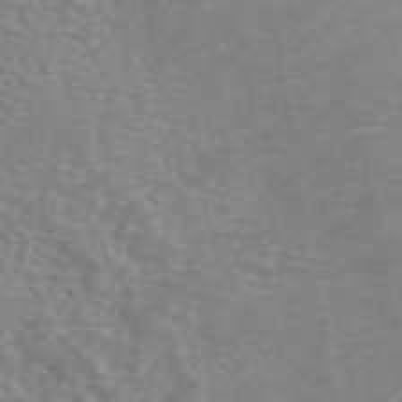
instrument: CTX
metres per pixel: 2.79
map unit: ANa
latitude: 44.7057
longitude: 22.1417
